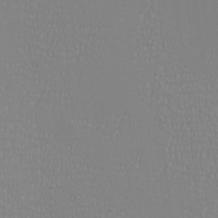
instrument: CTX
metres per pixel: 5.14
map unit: eHh
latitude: -6.4818
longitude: -83.4237
